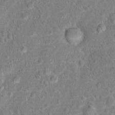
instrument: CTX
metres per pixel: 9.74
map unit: Hto
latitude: 16.8758
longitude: -41.4804
